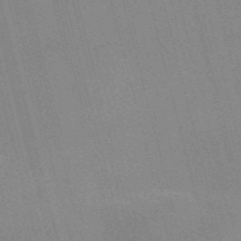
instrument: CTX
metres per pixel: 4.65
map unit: Nve
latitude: -57.5021
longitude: 62.4440
